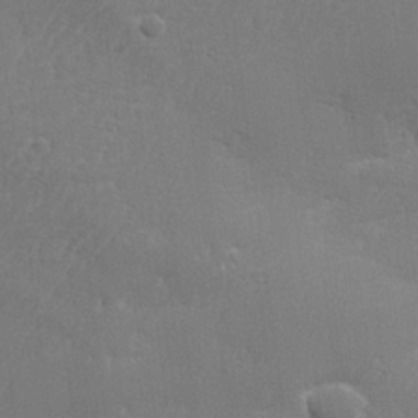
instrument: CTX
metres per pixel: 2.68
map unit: lHvf
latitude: 23.9150
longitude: 141.1809
